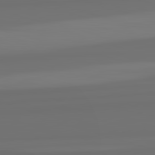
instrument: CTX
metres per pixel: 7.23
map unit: lApd
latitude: 82.8946
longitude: 160.2362
